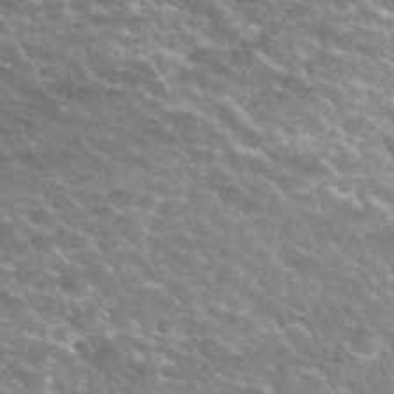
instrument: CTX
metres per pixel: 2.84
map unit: Hto
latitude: 33.3860
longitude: -48.8758
